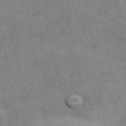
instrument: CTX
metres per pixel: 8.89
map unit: eAb
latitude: 41.3292
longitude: 102.6896
